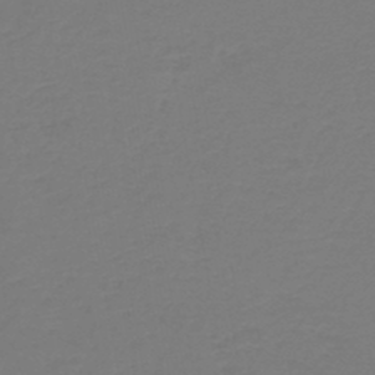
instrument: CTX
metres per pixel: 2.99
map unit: HNb
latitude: -46.5196
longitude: 53.8044
